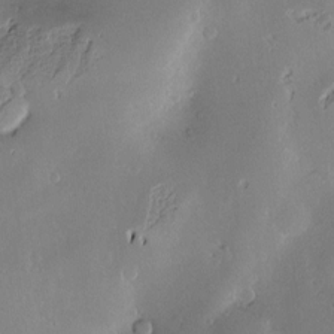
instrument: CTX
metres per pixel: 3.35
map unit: Hve
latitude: -9.9556
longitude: 174.6707
